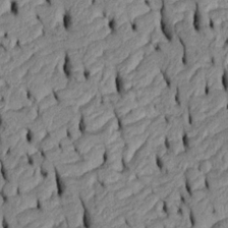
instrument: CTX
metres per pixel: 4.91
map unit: Htu
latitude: -6.4818
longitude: 155.1809
